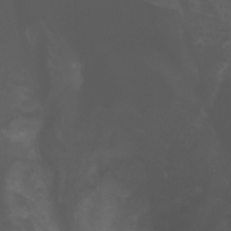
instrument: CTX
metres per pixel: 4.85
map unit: Nhu
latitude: -11.6911
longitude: -74.9892
